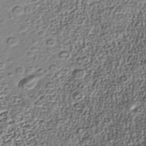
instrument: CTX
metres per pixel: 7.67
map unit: Nhu
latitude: -39.9556
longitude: -86.0255
